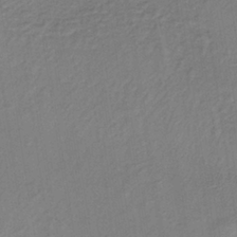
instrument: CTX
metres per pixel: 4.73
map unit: lHb
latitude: -35.6155
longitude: 67.0675
